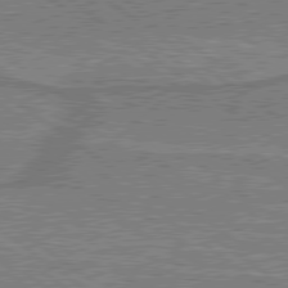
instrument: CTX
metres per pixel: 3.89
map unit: lApd
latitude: 79.2537
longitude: 175.7288
